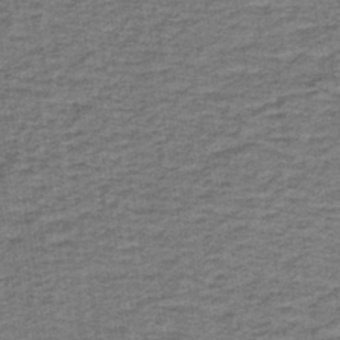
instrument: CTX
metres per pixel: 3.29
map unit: lHb
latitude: -40.9730
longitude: 55.3132
